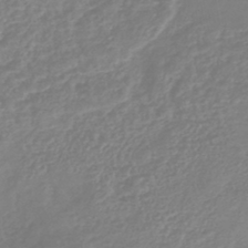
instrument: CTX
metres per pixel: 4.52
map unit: lHb
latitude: -42.5195
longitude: 75.5588
